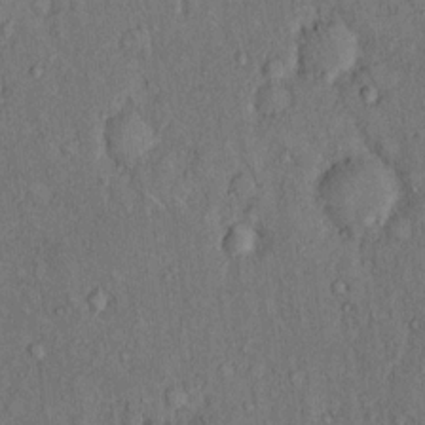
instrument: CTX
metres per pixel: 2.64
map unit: Hto
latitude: 12.8191
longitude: -60.8947
